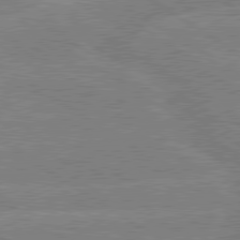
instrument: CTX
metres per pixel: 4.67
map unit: lApd
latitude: 79.5560
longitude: -133.1403
